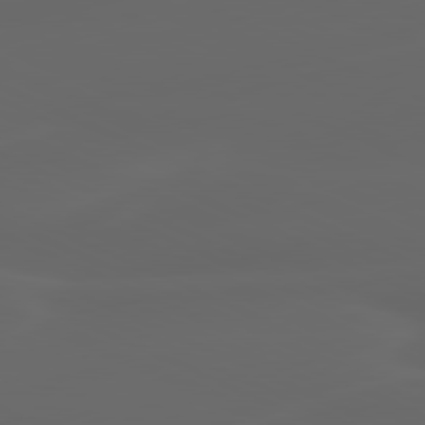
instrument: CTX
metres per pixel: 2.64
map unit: lApd
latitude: 80.3089
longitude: -117.5371
